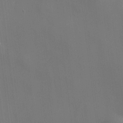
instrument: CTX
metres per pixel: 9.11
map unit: HNhu
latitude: 9.1781
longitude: 14.7652
